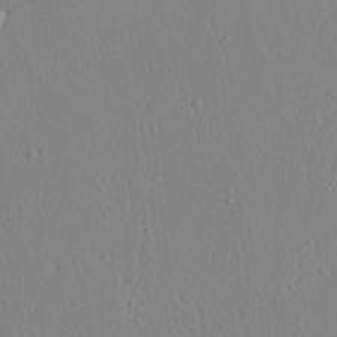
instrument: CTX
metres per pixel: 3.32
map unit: Aa
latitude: 24.3845
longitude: -136.5924
